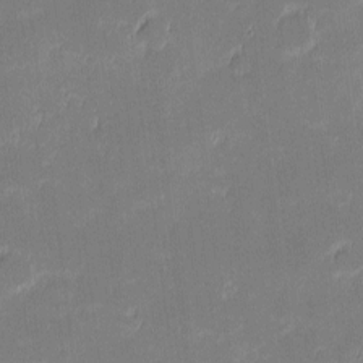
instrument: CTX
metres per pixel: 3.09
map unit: eHh
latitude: -1.5211
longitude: -83.6882
